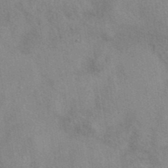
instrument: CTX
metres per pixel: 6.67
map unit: eAb
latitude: 40.5923
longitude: 108.5007
